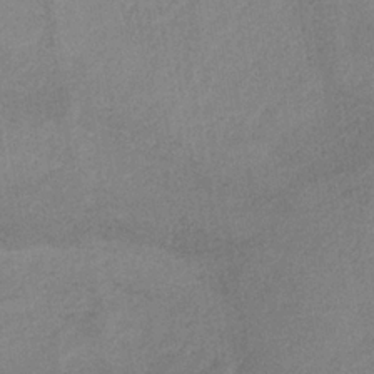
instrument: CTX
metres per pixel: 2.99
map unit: HNb
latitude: -32.0850
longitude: 62.2172
